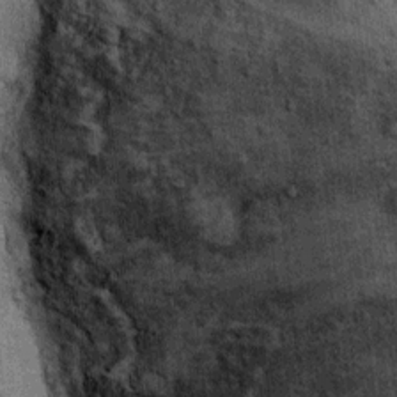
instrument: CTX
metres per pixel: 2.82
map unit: Ht
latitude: 8.4412
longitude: -36.8758
